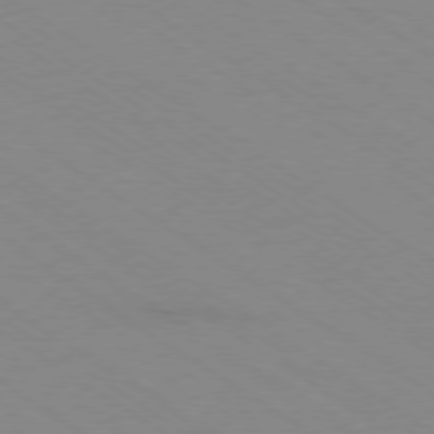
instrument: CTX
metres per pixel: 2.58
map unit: Ap
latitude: -78.8030
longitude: -84.6302
